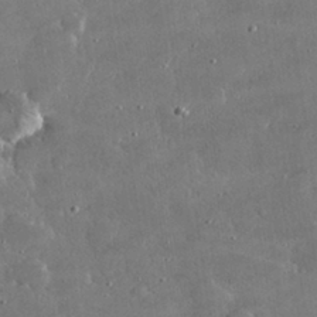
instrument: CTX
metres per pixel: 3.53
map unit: lHvf
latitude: 30.6869
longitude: -93.6882
